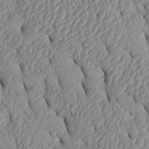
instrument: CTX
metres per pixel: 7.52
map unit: Htu
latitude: 1.6882
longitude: 149.4644
